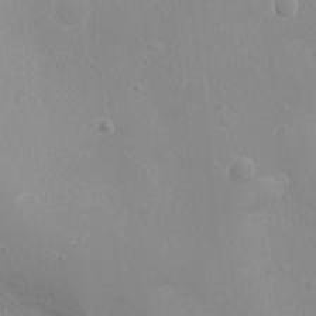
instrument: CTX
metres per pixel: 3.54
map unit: Nhu
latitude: -11.6155
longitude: -37.9906
